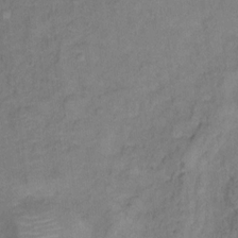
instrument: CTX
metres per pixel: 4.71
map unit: Ht
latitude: 10.7813
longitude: -40.0822
